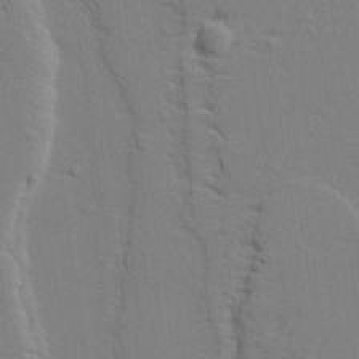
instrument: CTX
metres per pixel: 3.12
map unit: lAvf
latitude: 28.6301
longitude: -109.8016
